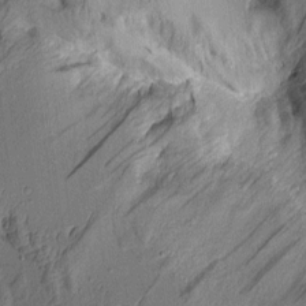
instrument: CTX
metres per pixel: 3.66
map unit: Aa
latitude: 8.7624
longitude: -128.4601
